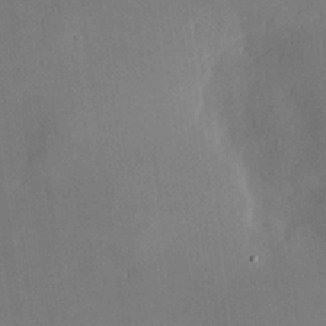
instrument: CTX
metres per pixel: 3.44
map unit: lHvf
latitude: 22.1200
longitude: 145.5588
